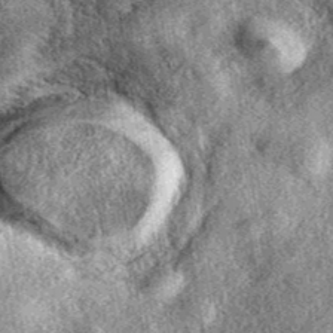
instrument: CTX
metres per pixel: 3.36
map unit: eAb
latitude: 39.3293
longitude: 108.7841
